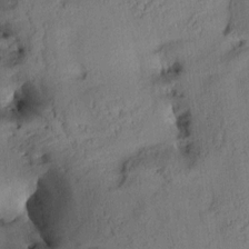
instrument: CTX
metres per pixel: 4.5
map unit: Aa
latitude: 10.0822
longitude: -143.0459
